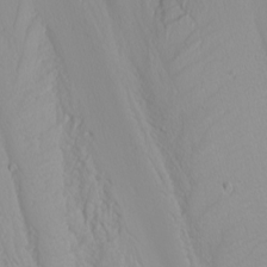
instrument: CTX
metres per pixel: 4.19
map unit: Nhu
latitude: -6.4062
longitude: -88.1767
